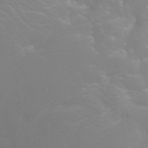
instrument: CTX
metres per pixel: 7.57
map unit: Nhu
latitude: -0.5952
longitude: -75.5938
